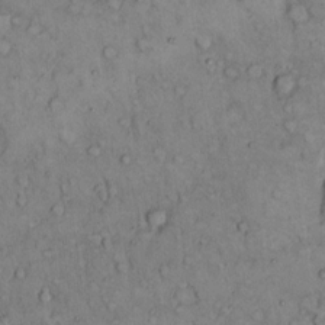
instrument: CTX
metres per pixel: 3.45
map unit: Hto
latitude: 10.4412
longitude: -60.0255
